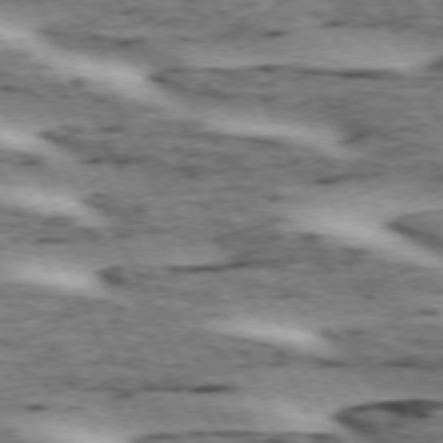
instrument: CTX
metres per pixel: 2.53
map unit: lApd
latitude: 72.6869
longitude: -55.0458
